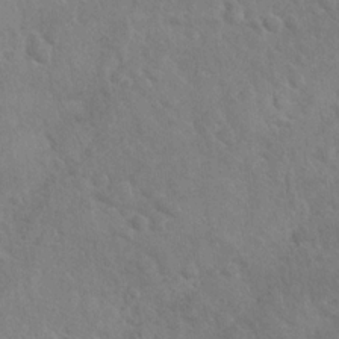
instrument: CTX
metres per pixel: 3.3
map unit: Nhu
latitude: -30.3684
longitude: -62.0633
